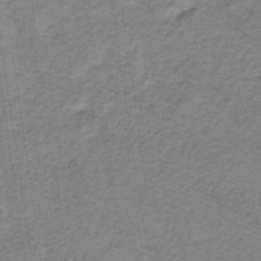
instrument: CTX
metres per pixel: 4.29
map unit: lHb
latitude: -32.2929
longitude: 65.0109
